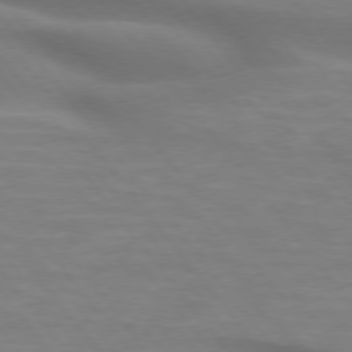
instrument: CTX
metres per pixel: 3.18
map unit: lApd
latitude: 75.3482
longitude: -60.4790
